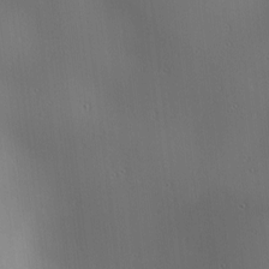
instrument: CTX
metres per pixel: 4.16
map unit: lAa
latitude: 1.2537
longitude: -115.7260
